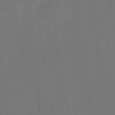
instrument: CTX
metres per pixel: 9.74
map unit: eHb
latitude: -43.7288
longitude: 87.5966
